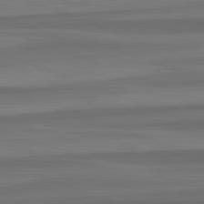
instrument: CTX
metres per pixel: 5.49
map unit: lApd
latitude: 82.8380
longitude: 177.5210
